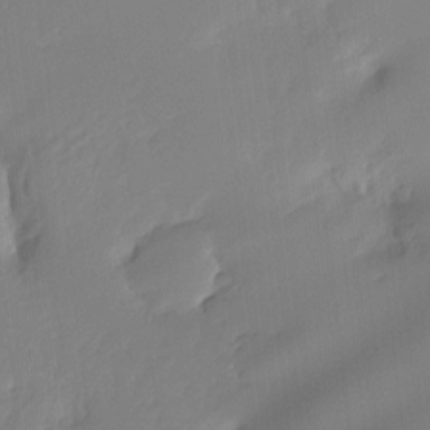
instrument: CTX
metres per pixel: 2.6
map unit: Ht
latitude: -14.3873
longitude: -51.8394
